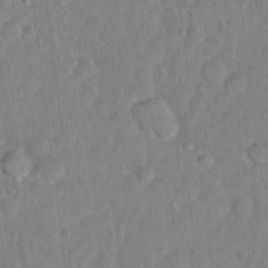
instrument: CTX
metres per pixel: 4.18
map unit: Hto
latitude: 13.1592
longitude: -37.2159
